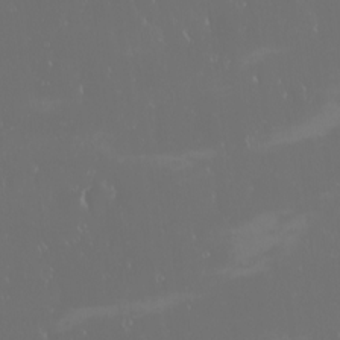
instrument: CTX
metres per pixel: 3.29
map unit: eHh
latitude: -2.8596
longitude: 20.4440
